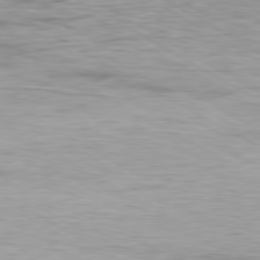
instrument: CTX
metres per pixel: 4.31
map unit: Ap
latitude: -80.6330
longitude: -78.9325
